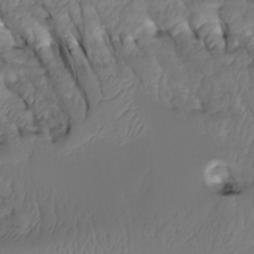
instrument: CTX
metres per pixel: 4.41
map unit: Htu
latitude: -5.4454
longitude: 150.3306
